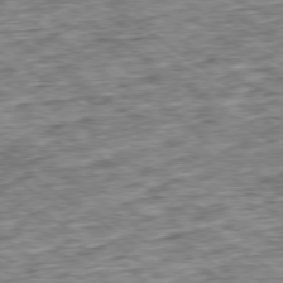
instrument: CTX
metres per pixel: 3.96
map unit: Ap
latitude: -79.3887
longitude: -75.6694
